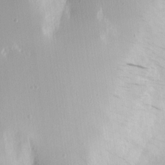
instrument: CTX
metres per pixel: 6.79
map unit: Nhu
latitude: -4.4629
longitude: -82.7624
